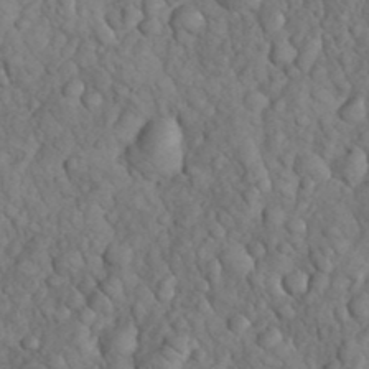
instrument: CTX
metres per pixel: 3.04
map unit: eHh
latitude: 33.1592
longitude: -66.7246
